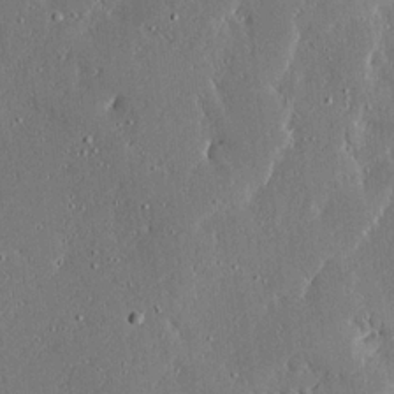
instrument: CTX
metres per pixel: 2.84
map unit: Ave
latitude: 17.4049
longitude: -139.4237
